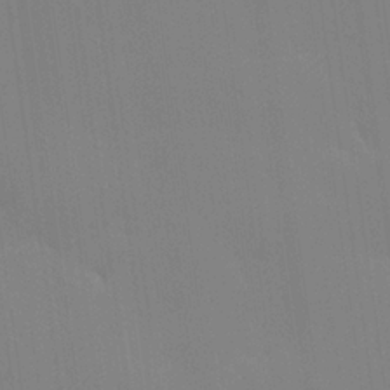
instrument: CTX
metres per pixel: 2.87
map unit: Hve
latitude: 24.9324
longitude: -92.6490
